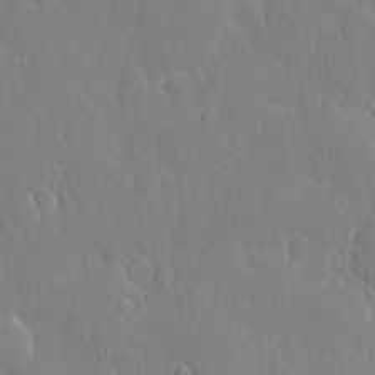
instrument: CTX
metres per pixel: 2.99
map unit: eHh
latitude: 6.5357
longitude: -74.2334
